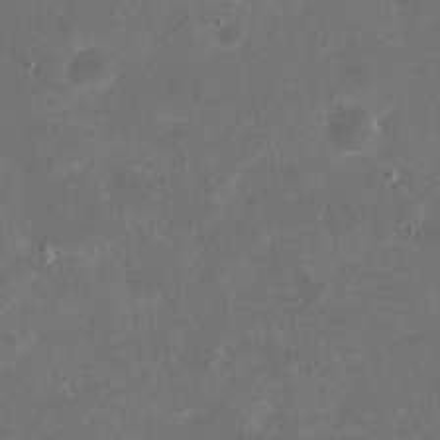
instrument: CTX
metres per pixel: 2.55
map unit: eHh
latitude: 20.1200
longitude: -65.2159
